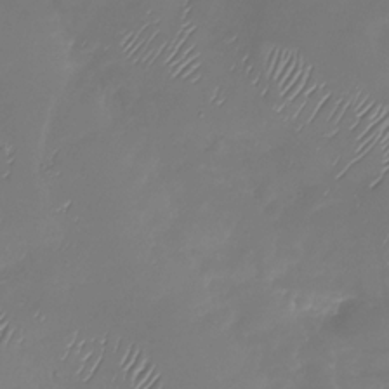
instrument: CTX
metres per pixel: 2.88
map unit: Nhu
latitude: -27.8044
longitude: -59.4804
